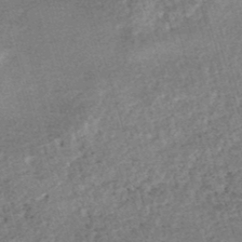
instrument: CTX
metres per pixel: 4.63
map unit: HNhu
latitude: -47.5399
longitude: 99.4454
